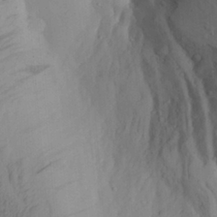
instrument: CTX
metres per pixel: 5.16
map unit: Aa
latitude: 26.6680
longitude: -131.7639
